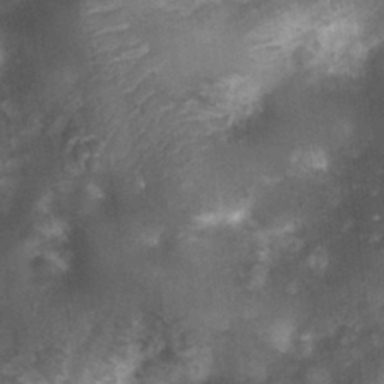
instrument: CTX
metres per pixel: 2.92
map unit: Nhu
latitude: 1.4804
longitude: -18.0255
